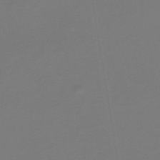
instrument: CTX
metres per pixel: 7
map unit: lHb
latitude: -46.1983
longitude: 70.6708
